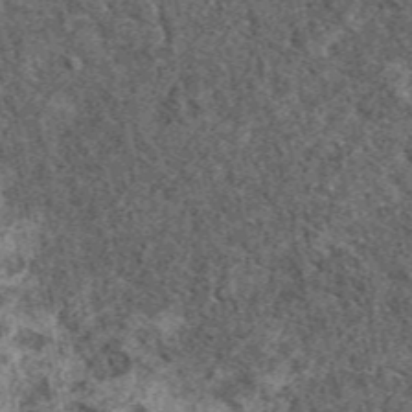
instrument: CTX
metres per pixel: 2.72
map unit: eAb
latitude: 38.3656
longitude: 110.0283
